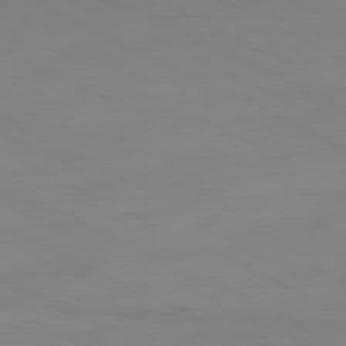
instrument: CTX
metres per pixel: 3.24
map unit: Ap
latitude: -81.1431
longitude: -94.6491
